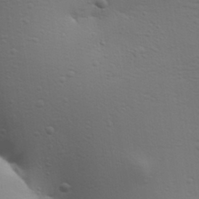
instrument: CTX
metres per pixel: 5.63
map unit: Aa
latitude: 29.9906
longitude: -134.5357
